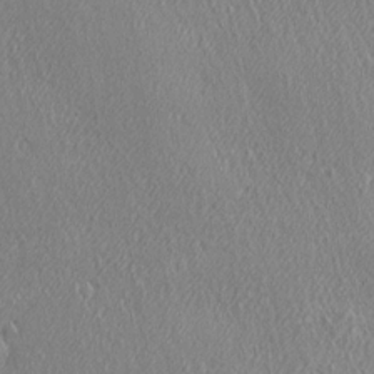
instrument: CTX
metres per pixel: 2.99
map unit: Ave
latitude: 22.1389
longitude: -136.3468
